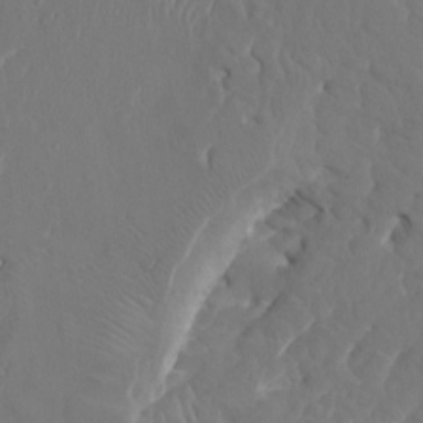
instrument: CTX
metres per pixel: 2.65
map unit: HNhu
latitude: 6.9892
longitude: -6.3845
